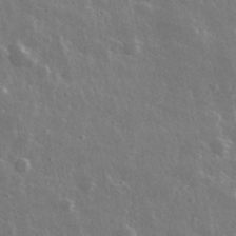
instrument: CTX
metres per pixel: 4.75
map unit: lHvf
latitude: 33.2348
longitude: -89.7639
